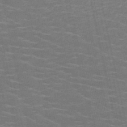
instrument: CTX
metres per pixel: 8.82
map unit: HNb
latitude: -51.1053
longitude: -48.1956
